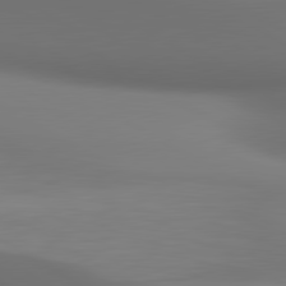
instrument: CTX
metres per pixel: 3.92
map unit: lApd
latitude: 80.9325
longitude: 137.4643
